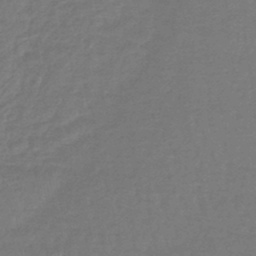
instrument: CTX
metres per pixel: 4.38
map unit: lHb
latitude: -44.3684
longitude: 74.5952
